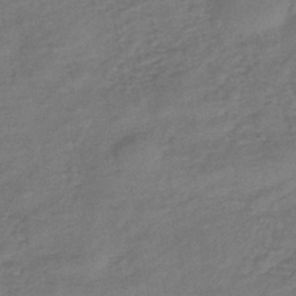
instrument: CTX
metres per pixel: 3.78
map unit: eHb
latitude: -42.9919
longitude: 82.8786
